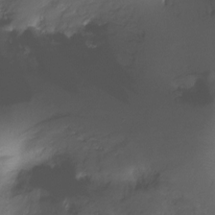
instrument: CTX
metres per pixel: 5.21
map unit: Ht
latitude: -18.2928
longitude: -44.8758
